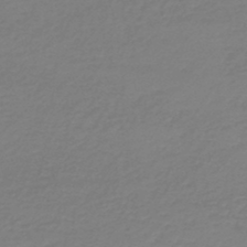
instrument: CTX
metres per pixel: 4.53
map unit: lHb
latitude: -45.6722
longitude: 62.7841
